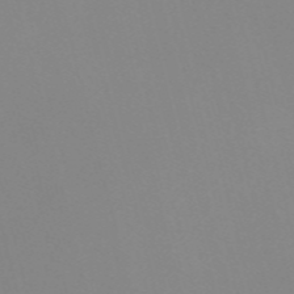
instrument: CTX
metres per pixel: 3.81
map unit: Nve
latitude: -57.5399
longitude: 59.9745
